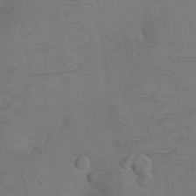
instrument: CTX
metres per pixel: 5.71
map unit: Hto
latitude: 11.2159
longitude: -35.8961
